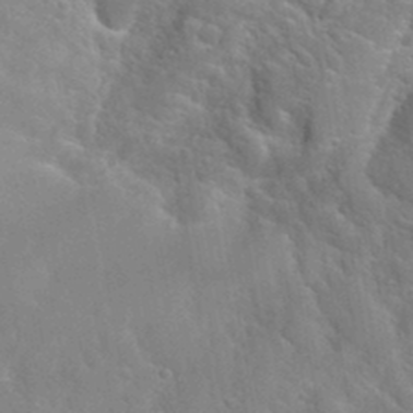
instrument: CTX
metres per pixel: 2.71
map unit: Hto
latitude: 35.1214
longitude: -48.9136
